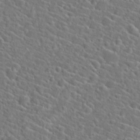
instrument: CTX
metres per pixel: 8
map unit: Hto
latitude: 23.1403
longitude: -45.4237
